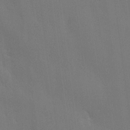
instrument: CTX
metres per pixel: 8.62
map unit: lHvf
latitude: 21.6127
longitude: 146.1039
